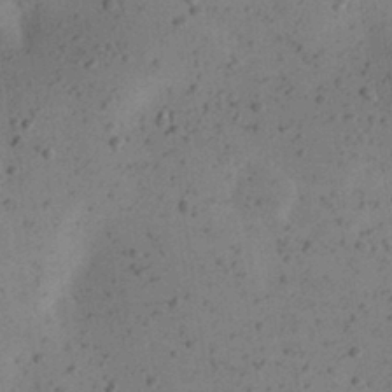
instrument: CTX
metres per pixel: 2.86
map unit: eHh
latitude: 24.4412
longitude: -70.3278
